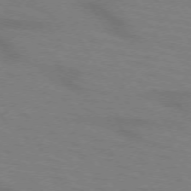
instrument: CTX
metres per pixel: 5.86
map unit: lApd
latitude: 72.3657
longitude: -57.7449
